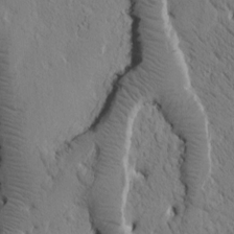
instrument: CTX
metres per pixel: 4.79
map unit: Htu
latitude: -0.4062
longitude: 175.3887
